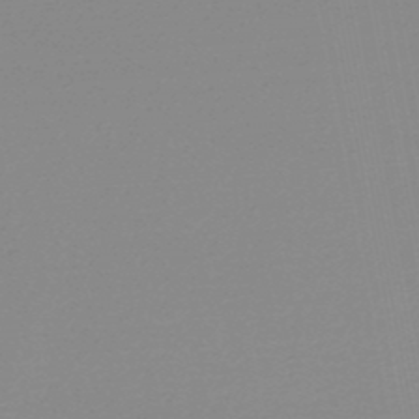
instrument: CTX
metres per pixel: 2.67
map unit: lHb
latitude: -48.8408
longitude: 72.2172
